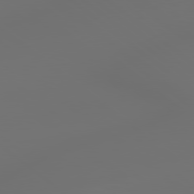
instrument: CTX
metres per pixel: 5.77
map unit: lApd
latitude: 79.2348
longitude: -174.1011
